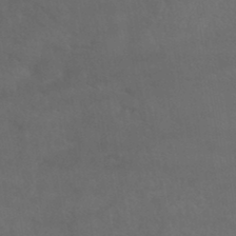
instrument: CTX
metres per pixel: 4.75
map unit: HNb
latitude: -44.9731
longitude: -37.1403
